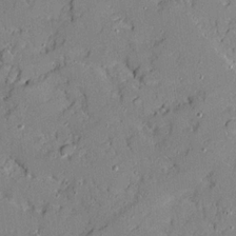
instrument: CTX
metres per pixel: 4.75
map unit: Ave
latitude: 18.8380
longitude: -128.0822
